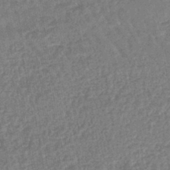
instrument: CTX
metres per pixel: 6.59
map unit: lHb
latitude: -44.4251
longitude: 80.7652
